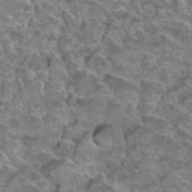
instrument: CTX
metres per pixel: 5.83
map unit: Hto
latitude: 34.0822
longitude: -46.4034
